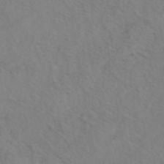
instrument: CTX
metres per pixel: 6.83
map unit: eAb
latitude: 45.1970
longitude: 112.8786
